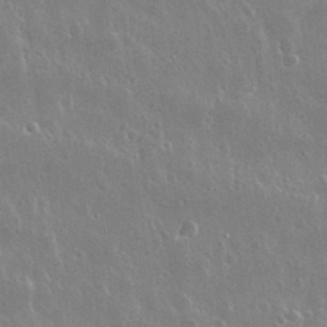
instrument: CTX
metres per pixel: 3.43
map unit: Nhu
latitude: 30.4034
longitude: -56.3278
